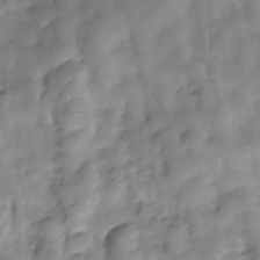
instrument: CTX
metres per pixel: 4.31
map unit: Hve
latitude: -30.0850
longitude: 94.3495
